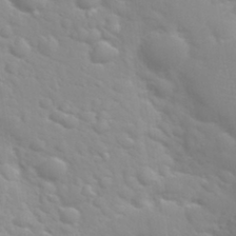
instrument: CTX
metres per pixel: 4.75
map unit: eHh
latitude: 32.2334
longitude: -60.6112
